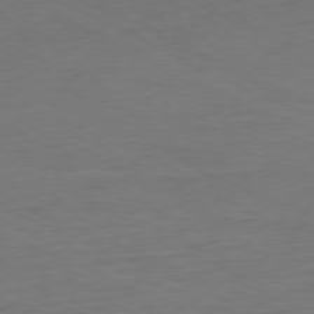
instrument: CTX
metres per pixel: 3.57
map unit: Ap
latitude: -77.1242
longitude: -74.4790
